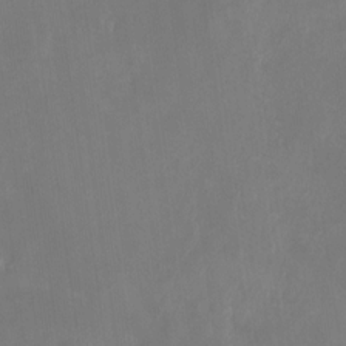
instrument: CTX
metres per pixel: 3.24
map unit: Nhe
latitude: -26.4817
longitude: -110.8380
